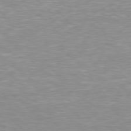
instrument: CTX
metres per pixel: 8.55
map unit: Hpe
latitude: 77.6882
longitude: -161.2915
